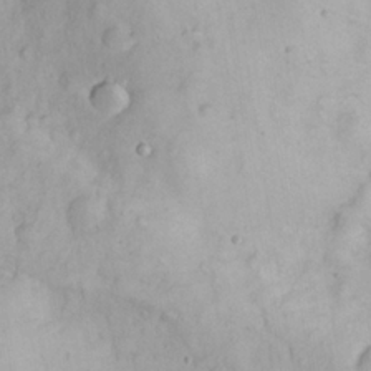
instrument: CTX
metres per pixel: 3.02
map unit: eHh
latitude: 25.2537
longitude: -63.5560
